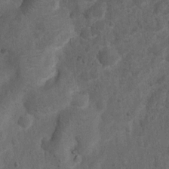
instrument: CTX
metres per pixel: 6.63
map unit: Nhu
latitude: 6.0255
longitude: -23.3482
